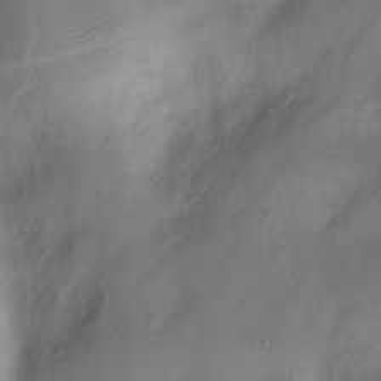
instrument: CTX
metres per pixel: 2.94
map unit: Nve
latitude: -23.5966
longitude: 106.2173
